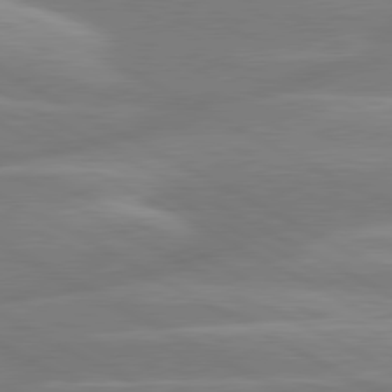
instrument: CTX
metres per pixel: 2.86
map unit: lApd
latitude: 80.5735
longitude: -134.2711
